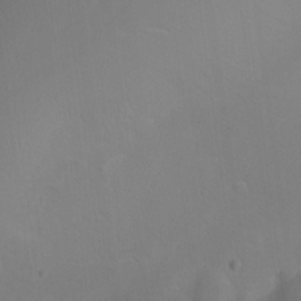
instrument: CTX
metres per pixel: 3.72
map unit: Hto
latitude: -13.6911
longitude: -43.3860
